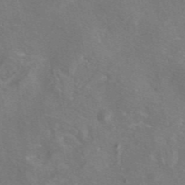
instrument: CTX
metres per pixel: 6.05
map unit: eAb
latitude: 45.9150
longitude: 107.7289
